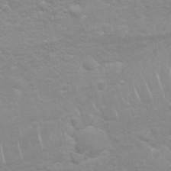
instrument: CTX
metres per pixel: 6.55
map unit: Nhu
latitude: 26.7435
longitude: -62.4790
